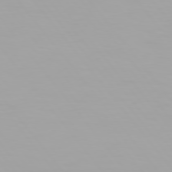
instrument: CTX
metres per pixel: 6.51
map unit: Hpe
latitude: 75.4804
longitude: -127.0081
